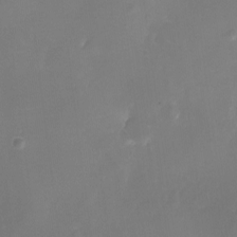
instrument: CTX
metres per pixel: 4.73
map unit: eHh
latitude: -6.3117
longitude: -78.1200
